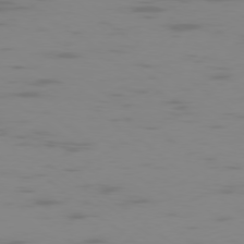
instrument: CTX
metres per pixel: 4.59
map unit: Ap
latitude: -78.1228
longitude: -65.4804
